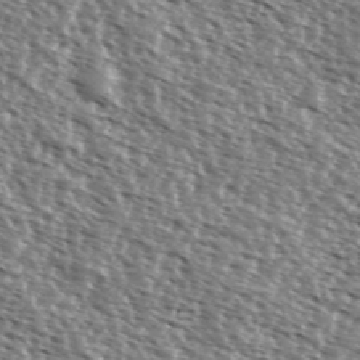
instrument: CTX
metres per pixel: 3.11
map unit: Ave
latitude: 37.7072
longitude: -112.2711
